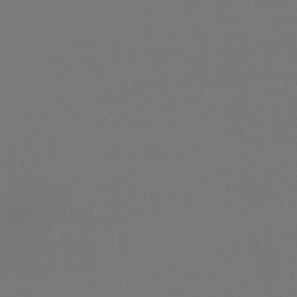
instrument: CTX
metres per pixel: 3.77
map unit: HNb
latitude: -46.8219
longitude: -44.3845
